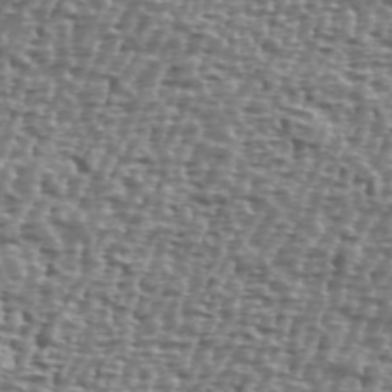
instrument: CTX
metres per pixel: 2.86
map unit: Ave
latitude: 40.3089
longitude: -112.1389
